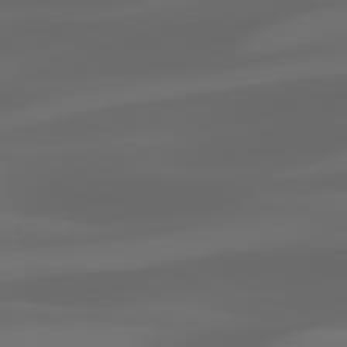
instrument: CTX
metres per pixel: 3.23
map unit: lApd
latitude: 81.2537
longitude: 123.8423
